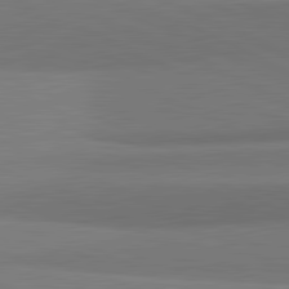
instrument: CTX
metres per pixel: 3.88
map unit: lApd
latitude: 81.9339
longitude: 154.6897
